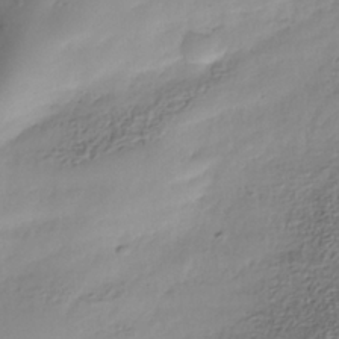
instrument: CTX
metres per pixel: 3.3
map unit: Nhe
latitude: -36.6707
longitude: -178.8758
